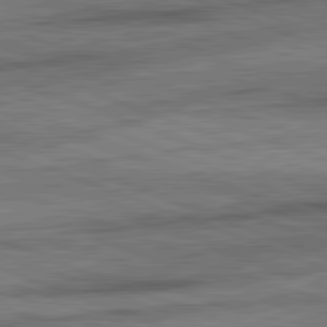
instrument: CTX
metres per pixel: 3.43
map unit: lApd
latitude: 82.2900
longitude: -161.5560
